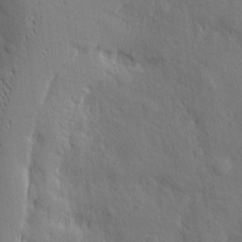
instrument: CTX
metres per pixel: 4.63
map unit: eHh
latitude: 3.6316
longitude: -73.9906
